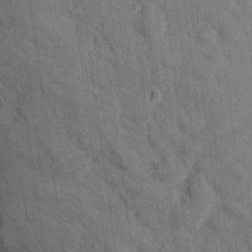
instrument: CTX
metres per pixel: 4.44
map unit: Hto
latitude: 14.7247
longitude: -34.2522
